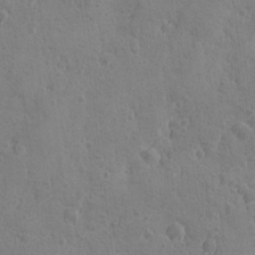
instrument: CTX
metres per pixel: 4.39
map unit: Ave
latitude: -8.3495
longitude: -119.2159
